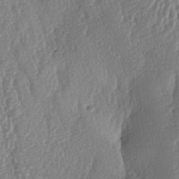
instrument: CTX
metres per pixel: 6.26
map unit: lAa
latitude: -6.3684
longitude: -129.9150
